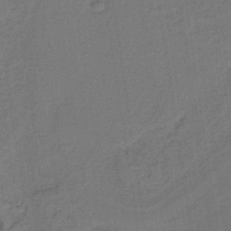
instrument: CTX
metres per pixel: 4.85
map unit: HNb
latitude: -38.0850
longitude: 54.8408
